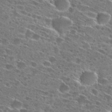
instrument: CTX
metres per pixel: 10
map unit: Hto
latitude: 27.4427
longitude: -46.1956
